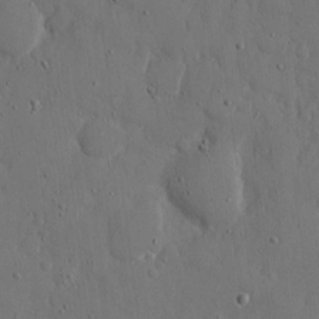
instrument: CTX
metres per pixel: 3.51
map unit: eHh
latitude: 7.8961
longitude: -68.4223
